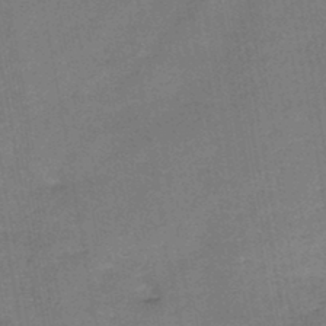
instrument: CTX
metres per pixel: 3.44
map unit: HNb
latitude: -45.4265
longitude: -37.4616
